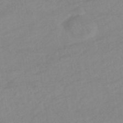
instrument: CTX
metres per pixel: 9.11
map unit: lHb
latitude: -42.3684
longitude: 66.9353
